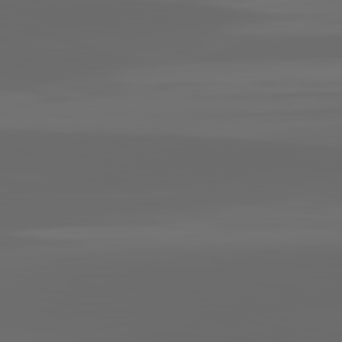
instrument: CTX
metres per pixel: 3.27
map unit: lApd
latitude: 82.9513
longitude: -137.3293
